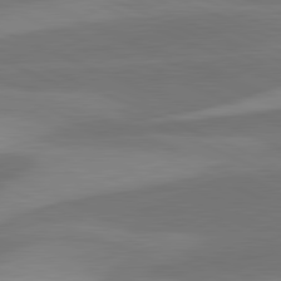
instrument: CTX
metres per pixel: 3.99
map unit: lApd
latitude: 81.5371
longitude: 125.4832
